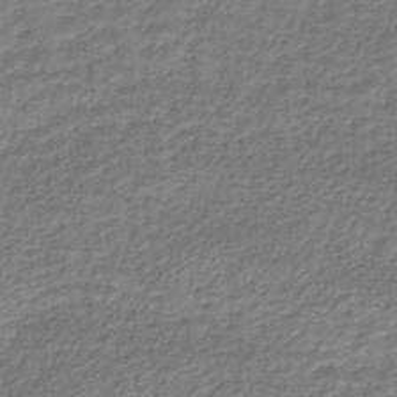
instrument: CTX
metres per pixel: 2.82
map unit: HNhu
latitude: -43.8989
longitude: 102.8786
